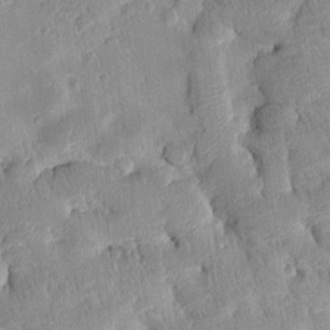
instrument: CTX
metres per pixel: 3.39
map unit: Htu
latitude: -4.7274
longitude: 172.8408
